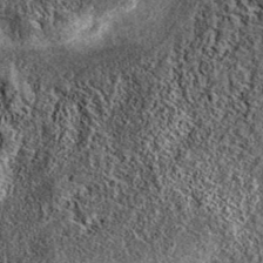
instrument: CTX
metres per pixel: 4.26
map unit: eAb
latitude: 38.4034
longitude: 107.8611
